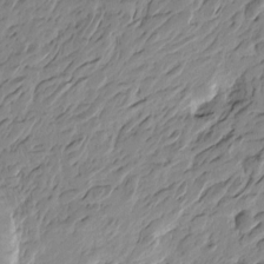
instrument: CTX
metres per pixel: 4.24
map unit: Htu
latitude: -4.3306
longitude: -178.4412
